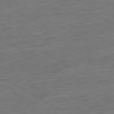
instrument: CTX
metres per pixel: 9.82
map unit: Ap
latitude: -81.3510
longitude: -78.7624
